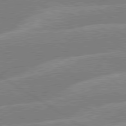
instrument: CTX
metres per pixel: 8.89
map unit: lApd
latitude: 79.7828
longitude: -132.6113
